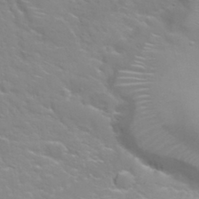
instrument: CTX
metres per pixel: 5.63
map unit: Nhu
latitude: 31.4049
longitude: -50.8191
